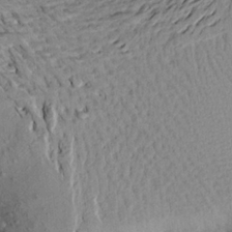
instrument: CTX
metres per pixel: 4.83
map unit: Aa
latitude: 20.5357
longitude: -149.3104
